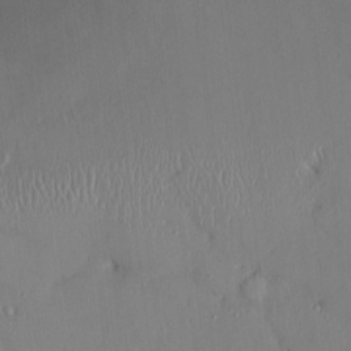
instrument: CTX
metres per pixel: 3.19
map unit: HNhu
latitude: -0.8219
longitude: -8.0633
